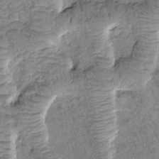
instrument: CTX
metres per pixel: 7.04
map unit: Htu
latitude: -1.5399
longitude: 173.3698
